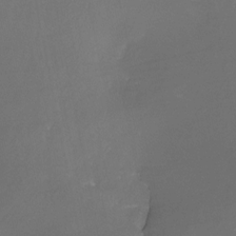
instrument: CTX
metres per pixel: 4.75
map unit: Nhe
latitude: -27.2375
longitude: -109.9150
